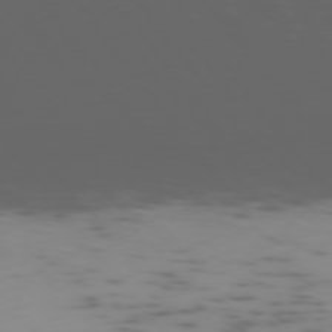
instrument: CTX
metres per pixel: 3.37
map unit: Ap
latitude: -75.4644
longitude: -67.7260
